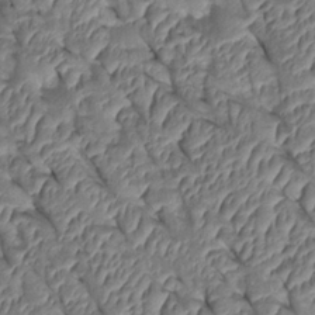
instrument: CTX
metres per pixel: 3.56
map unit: Htu
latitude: 1.3481
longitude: 147.7477
